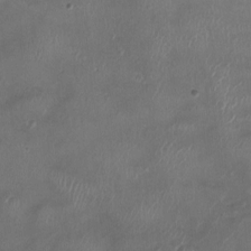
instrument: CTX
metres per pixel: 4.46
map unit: Ht
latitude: -2.2550
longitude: -20.1956
